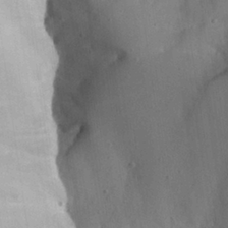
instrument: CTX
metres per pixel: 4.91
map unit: Aa
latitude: 25.8961
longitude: -131.0270
